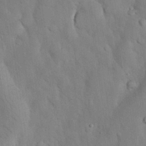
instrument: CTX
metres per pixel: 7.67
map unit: Nhu
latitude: 26.7057
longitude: -72.0822
